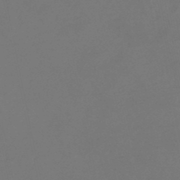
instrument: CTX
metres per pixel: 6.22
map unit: lHb
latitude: -47.7855
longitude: 64.8219
